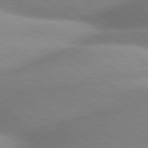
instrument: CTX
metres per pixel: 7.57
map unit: lApd
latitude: 80.1200
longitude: -160.8758
